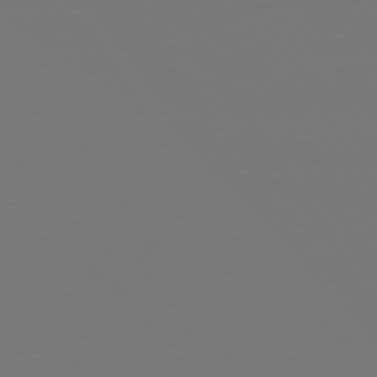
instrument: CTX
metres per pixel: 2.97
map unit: Hpe
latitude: 73.5938
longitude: -128.6112
